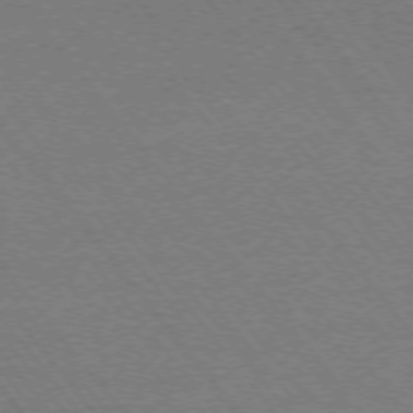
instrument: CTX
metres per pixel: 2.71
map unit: Ap
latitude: -75.1243
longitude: -82.1011
